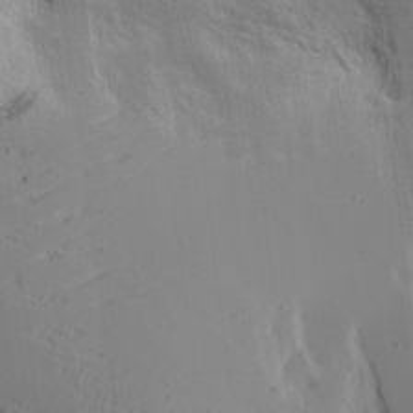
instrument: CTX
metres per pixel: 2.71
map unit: Aa
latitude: 18.5545
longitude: -125.1592
